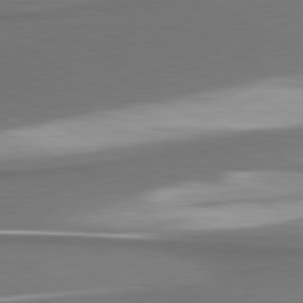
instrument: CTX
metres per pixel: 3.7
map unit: lApd
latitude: 80.9892
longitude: 176.3117
